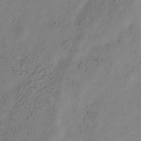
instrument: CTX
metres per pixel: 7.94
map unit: Hve
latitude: -34.2928
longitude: 89.7855
